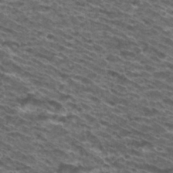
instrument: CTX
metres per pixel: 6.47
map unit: Hto
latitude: 34.1577
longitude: -40.1766
